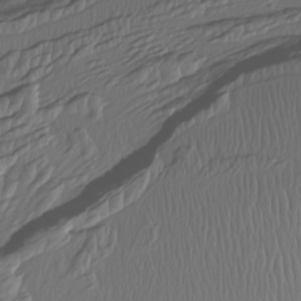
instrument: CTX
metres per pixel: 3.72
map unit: Htu
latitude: -7.0108
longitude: -69.6505
